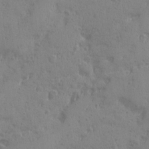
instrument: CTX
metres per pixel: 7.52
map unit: Ave
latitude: -8.5196
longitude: -119.1025
